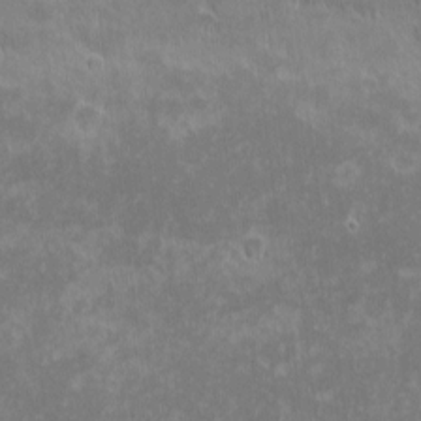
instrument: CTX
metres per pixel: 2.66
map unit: eHh
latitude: -1.3132
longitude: -85.1025
